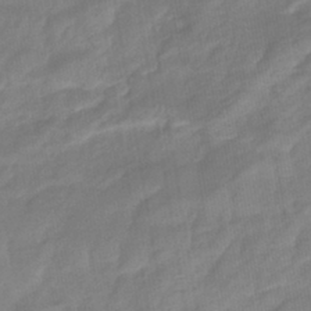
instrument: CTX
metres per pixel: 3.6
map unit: eHb
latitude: -40.5574
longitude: 81.1809
